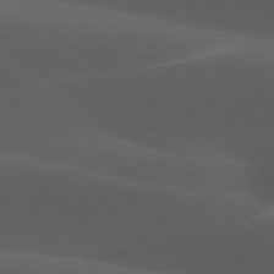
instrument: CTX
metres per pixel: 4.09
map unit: lApd
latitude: 77.8205
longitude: -55.1025
